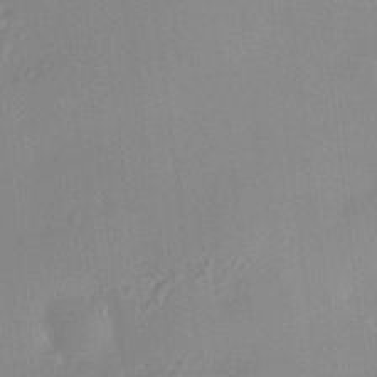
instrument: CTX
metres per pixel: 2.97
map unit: HNhu
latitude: 6.2711
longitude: 13.5399
